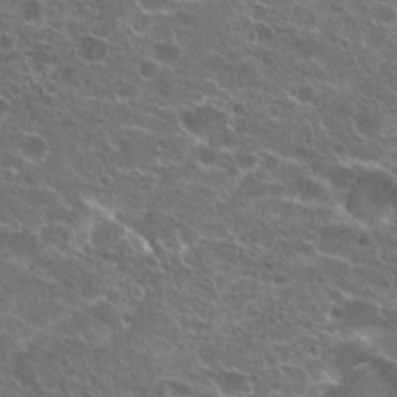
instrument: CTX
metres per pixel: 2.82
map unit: Hto
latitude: 21.9150
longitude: -40.8757
